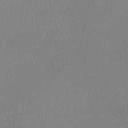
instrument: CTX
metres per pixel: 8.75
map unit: HNhu
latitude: -48.7275
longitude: 97.7478
